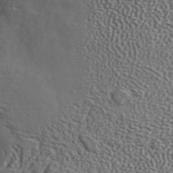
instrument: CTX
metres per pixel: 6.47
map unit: ANa
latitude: 42.2712
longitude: 50.7463
